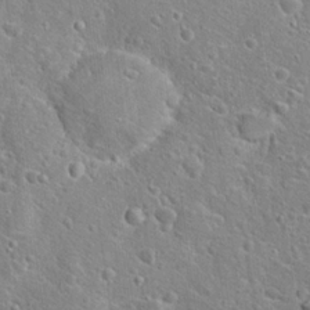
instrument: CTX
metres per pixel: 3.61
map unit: Hto
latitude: 19.1781
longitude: -33.8772
